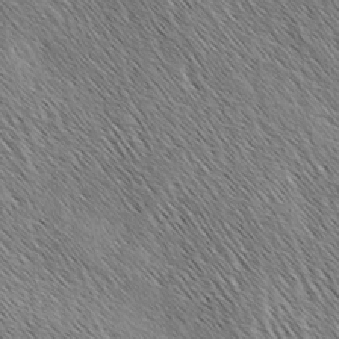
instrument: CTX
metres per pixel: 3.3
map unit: lAa
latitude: -3.5777
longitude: -122.2145
